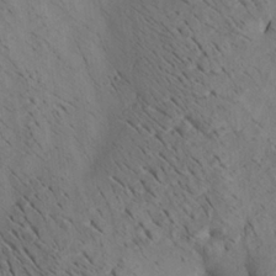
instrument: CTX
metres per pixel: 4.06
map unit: Aa
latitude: 22.0444
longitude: -140.3278
